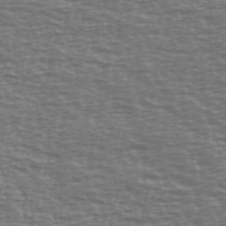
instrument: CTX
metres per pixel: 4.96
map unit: Ave
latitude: 38.8191
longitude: -113.7827
